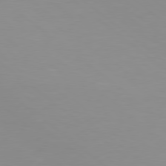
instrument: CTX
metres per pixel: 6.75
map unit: Hpe
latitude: 78.1767
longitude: -142.0822
